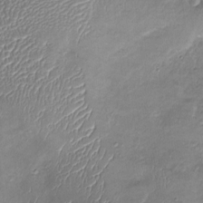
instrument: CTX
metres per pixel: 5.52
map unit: Ht
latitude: -2.6140
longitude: -14.5168
